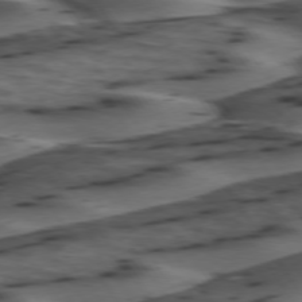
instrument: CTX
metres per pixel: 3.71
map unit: lApd
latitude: 74.5924
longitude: -71.1592
